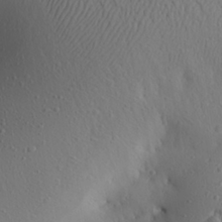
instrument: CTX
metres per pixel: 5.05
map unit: Aa
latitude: 27.5371
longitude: -144.7057
